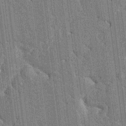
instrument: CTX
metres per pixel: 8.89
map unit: HNhu
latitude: 5.9717
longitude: -5.8205
